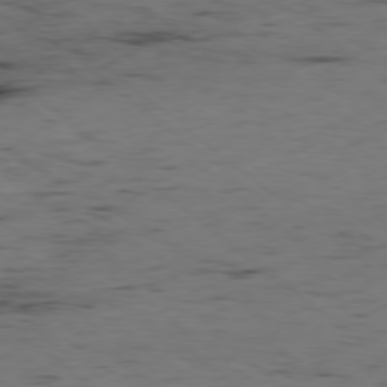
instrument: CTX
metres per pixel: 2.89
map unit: Hpe
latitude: -78.6518
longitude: 16.3496
